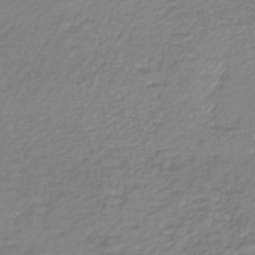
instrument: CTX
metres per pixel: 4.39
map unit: lHb
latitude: -45.3699
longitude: 71.4455
